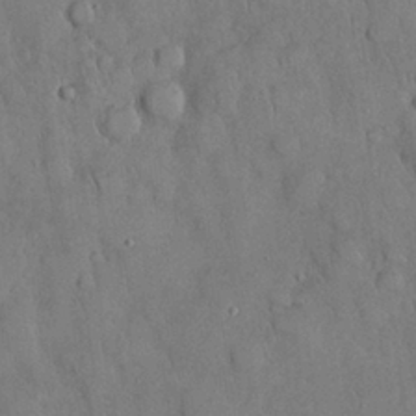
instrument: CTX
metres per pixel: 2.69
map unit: Nhu
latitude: 27.9528
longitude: -69.0081
